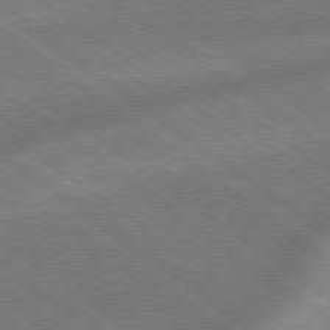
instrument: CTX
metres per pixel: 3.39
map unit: lApd
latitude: 79.0837
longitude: -171.1970
